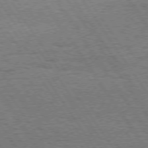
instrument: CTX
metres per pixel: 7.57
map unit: Hpe
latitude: 73.6505
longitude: -134.2711
